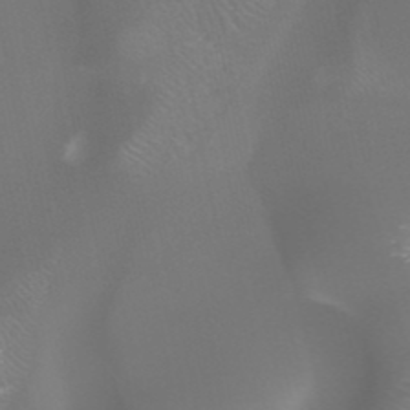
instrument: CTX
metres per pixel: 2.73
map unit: HNhu
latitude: -47.1998
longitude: 30.4062
